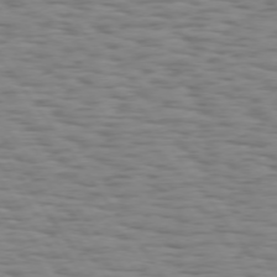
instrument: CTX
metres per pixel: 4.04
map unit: Hpe
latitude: 73.8395
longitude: -133.1970
